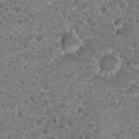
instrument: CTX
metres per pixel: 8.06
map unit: Hto
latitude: 19.8583
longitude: -41.3481
